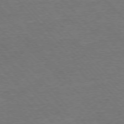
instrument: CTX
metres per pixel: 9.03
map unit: Ap
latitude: -76.5952
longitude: -95.5182
